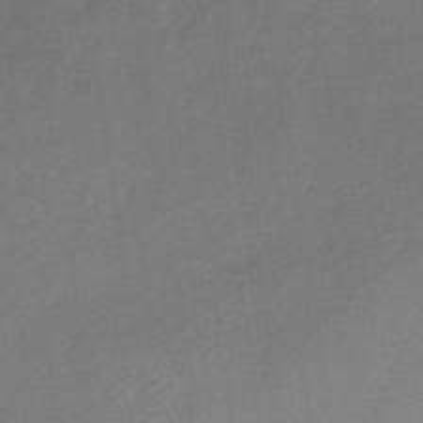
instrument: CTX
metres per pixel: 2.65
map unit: HNb
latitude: -32.4251
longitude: 57.1998
